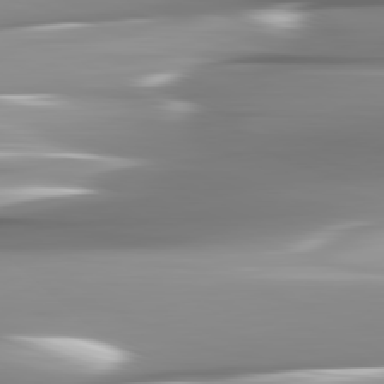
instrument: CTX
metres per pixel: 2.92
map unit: lApd
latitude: 82.4978
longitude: -143.1403
